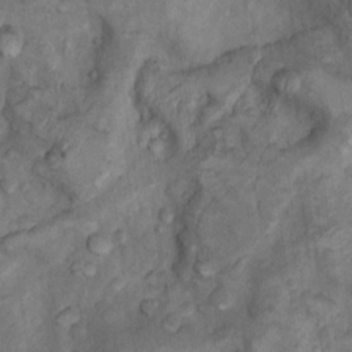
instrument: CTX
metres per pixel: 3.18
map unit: Nhu
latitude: 9.5182
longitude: -25.1403
